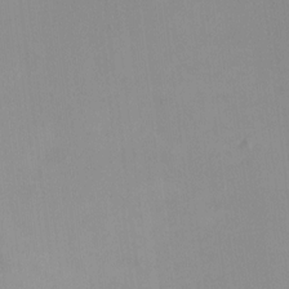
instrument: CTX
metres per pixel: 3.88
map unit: HNhu
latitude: 6.9514
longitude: 9.6344
